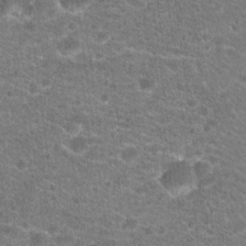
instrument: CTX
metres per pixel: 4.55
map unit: Hto
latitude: 20.0444
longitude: -38.8758
